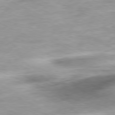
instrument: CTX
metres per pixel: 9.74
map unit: Ap
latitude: -80.5574
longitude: -74.9703
